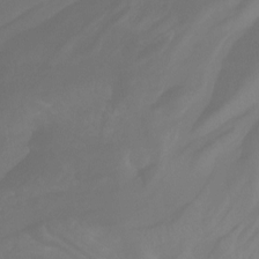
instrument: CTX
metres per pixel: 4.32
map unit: Nhu
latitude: -14.1984
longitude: -59.0270
